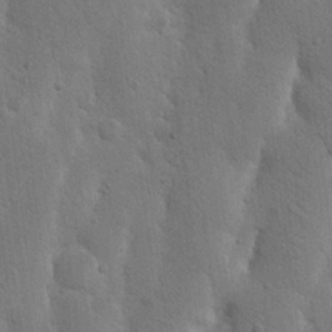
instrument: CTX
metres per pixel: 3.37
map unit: Nhu
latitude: 20.1389
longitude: -74.6491
